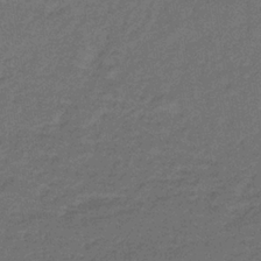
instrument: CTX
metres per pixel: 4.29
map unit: lHb
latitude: -33.2187
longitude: 66.9164
